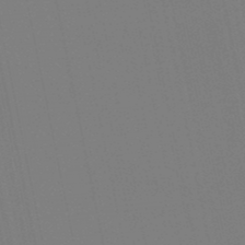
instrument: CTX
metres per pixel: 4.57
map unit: lHb
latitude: -48.1795
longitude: 75.1243
